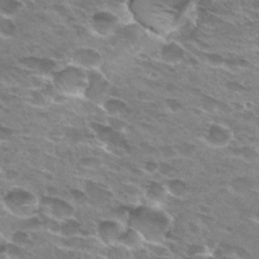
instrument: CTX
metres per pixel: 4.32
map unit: Hto
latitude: 29.6694
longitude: -42.5357
